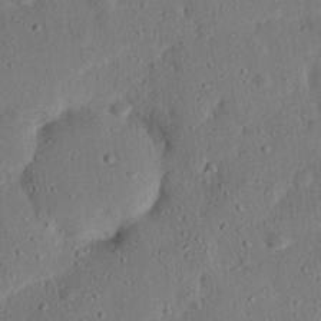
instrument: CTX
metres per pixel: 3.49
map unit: eHh
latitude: 25.4237
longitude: -81.1025
